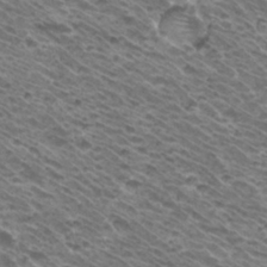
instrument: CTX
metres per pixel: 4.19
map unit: Hto
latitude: 32.7435
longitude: -40.7057
